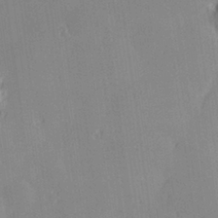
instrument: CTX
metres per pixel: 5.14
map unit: Hve
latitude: 28.1389
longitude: 145.2187
